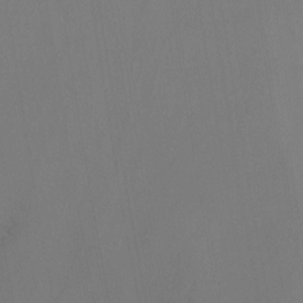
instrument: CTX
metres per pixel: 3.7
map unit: Nhu
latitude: -14.1417
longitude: -63.9528
